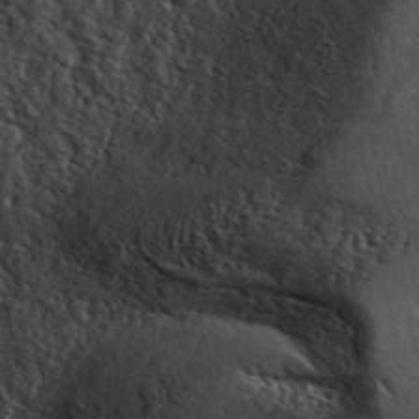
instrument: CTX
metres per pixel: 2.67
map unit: ANa
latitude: 44.1578
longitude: 47.3509
